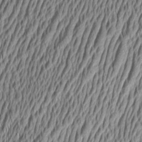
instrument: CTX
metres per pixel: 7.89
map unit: Aa
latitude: 6.9703
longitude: -129.5371
